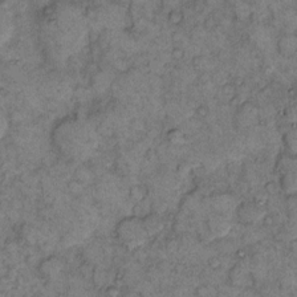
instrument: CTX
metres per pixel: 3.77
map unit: eHh
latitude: 11.7828
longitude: -62.9703
